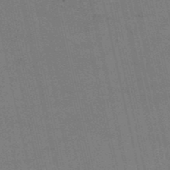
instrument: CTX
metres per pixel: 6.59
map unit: HNb
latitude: -52.0472
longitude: -41.4237
